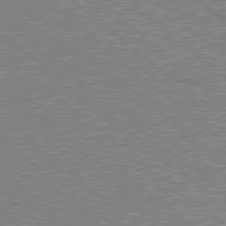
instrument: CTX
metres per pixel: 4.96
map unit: Hpe
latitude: 78.1578
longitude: -160.7435
